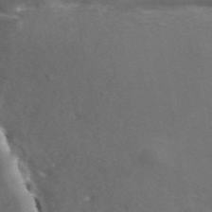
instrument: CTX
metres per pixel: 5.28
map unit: ANa
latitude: 44.2144
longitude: 29.1053
